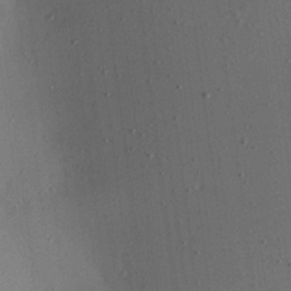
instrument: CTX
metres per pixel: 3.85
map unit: Aa
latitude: 22.1200
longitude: -143.5749
